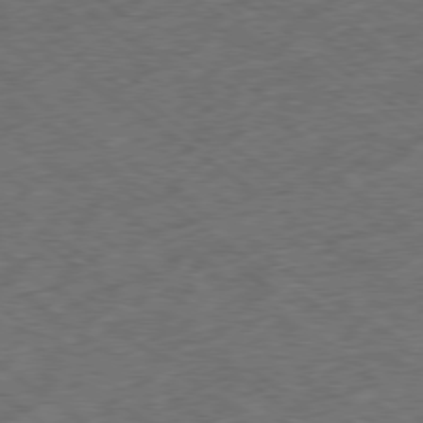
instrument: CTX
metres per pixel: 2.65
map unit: Ap
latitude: -79.4265
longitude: -52.5168
